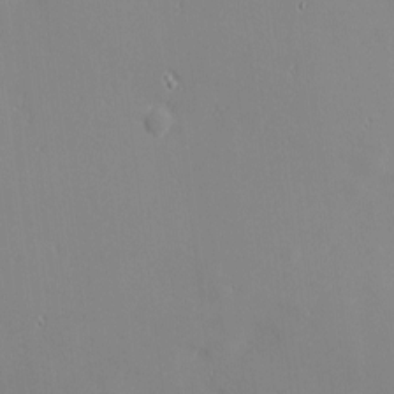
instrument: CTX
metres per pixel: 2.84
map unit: eHh
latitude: -2.8785
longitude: -80.9325
